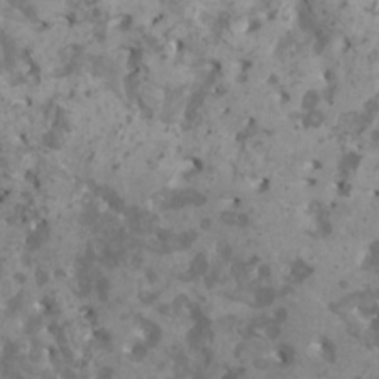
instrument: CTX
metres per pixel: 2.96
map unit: HNhu
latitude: 2.0633
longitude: 7.1998
